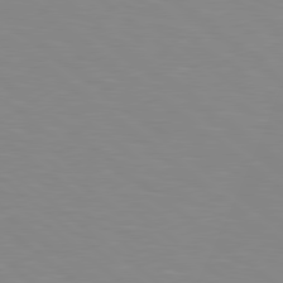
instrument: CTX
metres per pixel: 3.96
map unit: lApd
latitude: 79.1592
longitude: -176.7624
